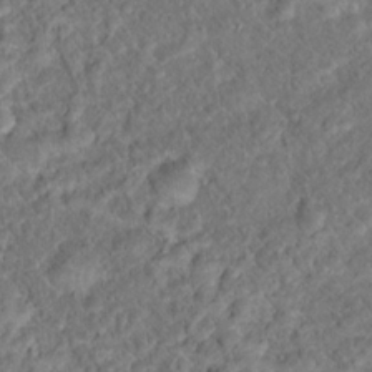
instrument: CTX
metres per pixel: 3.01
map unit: Hto
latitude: 17.1970
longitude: -37.5560
